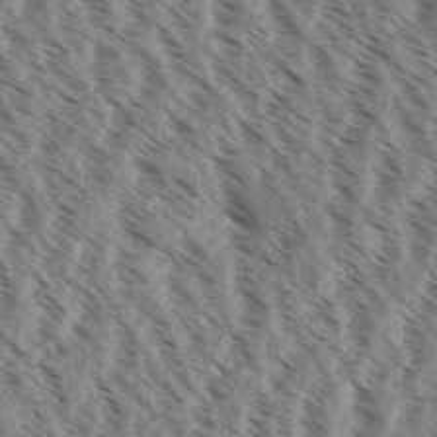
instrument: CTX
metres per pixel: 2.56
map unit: Aa
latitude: 32.1011
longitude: -139.3293
